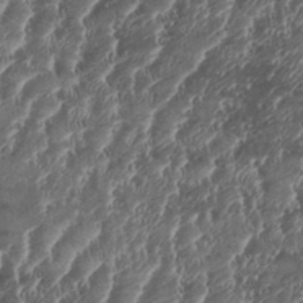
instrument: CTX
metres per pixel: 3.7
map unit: Aa
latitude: 34.5923
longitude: -135.7449
